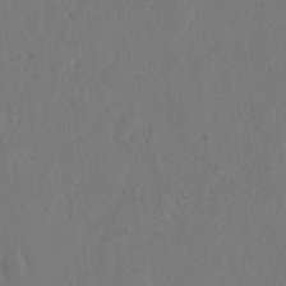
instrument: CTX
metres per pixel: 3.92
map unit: eHh
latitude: 3.0080
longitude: -78.7624
